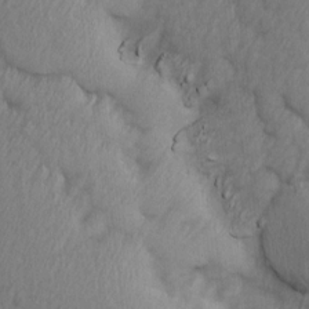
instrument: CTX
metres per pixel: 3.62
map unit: Ave
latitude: 13.6127
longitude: -105.9906
